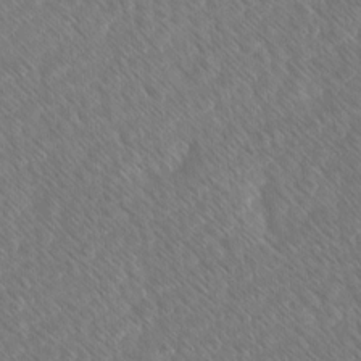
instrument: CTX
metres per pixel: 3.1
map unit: Ave
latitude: 8.3656
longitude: -106.4223
